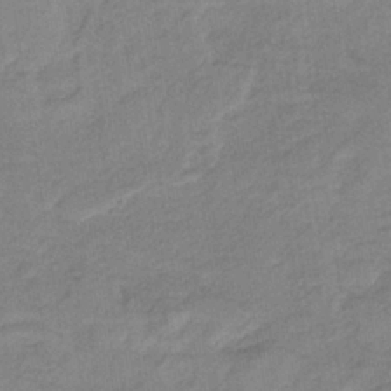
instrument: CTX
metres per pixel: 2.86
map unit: HNb
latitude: -34.1606
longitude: 59.1998
